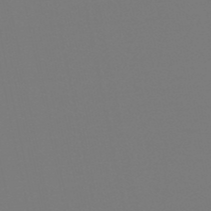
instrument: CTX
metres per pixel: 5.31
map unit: lHb
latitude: -50.8597
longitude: 80.0283
